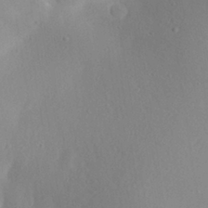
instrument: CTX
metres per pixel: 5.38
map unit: Aa
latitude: 30.5168
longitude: -141.2537
